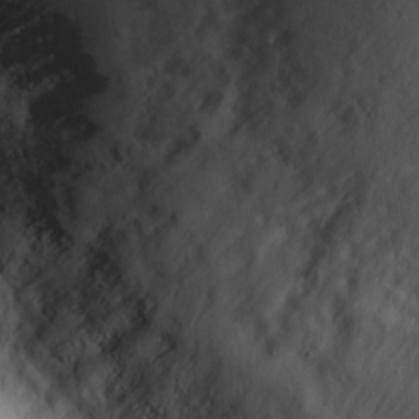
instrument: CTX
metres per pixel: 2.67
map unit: eHh
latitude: 7.5938
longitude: -72.9514
